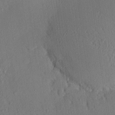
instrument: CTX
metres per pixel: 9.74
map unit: eHh
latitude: 25.3103
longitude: -79.8206
